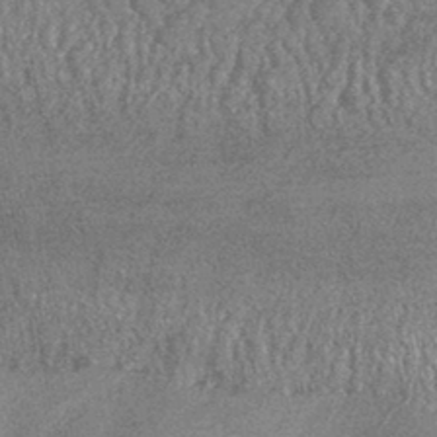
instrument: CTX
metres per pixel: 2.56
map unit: HNhu
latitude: -44.2362
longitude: 94.3495
